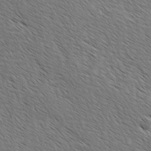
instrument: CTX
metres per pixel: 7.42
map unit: lAvf
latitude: -2.3495
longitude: -113.4804
